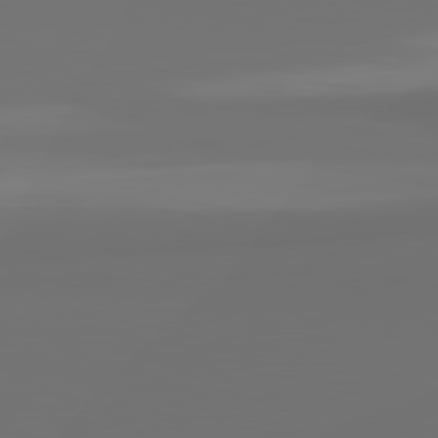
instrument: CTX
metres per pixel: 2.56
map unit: lApd
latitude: 81.9528
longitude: 163.4265
